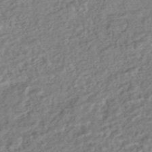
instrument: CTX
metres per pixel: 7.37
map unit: HNhu
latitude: -44.2362
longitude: 101.5777
